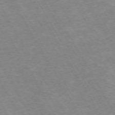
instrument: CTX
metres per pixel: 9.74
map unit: Hpe
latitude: -72.3495
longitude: 10.3873
